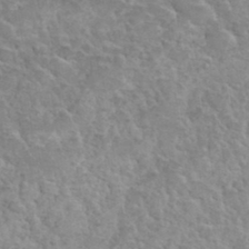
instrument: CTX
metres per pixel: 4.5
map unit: Hto
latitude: 35.3859
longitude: -51.4804
